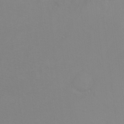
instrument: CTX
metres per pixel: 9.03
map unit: Ht
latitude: -8.3873
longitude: -35.0836
